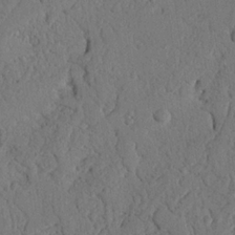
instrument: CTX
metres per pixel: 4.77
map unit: Nhu
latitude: 21.2537
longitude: -76.1200
